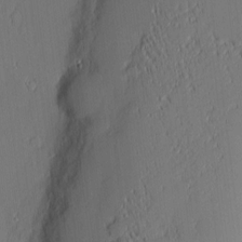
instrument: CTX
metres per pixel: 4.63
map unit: eHh
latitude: 3.4615
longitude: -76.0633
